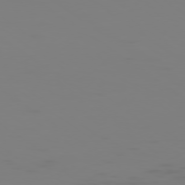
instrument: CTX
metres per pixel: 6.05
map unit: Ap
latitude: -78.5384
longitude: -79.3860
